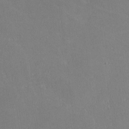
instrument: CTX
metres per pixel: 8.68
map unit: lHvf
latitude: -10.4440
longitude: -100.2334
